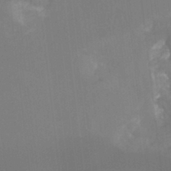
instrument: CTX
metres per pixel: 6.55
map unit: Hto
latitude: -8.5007
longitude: -46.8191
